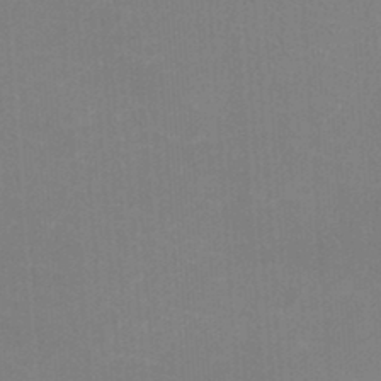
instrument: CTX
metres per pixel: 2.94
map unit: HNhu
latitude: -1.9367
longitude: -1.8961
